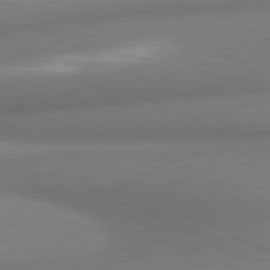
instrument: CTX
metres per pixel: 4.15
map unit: lApd
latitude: 81.1781
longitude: 164.5385
